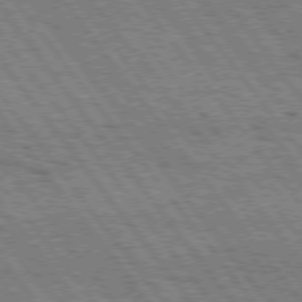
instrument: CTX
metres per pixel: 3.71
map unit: Hpe
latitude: 75.6316
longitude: -152.5168
